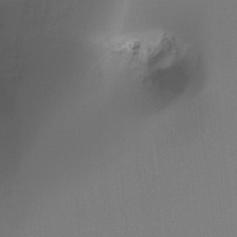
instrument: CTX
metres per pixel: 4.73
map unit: Ht
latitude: -15.5399
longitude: -48.9514
